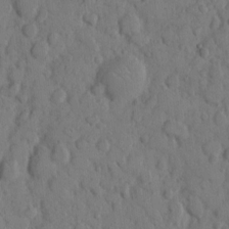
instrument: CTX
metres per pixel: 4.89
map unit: eHh
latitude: 9.3293
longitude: -64.8758
